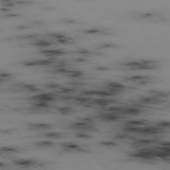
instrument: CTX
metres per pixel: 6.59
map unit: Hpe
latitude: -74.3496
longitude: 2.8030
